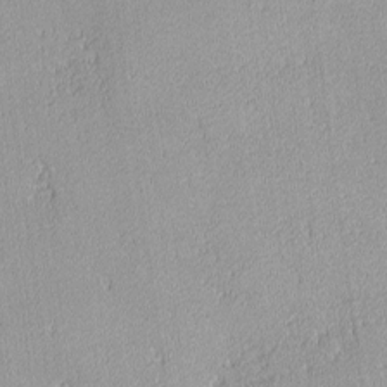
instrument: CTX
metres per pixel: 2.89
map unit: lHvf
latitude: -13.8045
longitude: -104.0255
